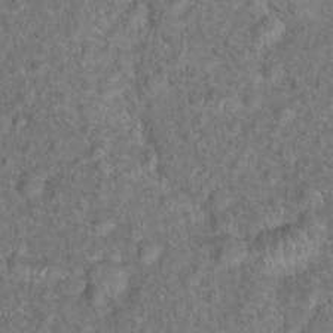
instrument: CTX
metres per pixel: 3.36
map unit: Hto
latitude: 17.7639
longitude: -42.6868
